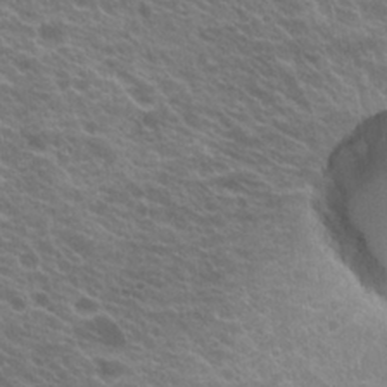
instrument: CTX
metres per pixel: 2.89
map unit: Hto
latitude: 23.2348
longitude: -35.5371
